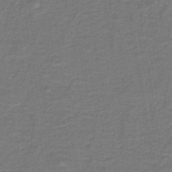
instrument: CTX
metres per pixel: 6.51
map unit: lHb
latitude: -42.6518
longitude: 53.4832
